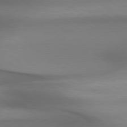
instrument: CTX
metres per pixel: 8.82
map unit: Hpe
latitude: 78.9892
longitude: -133.3860
